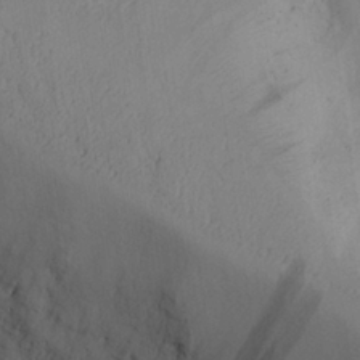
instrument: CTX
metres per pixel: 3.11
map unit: Aa
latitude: 26.3656
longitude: -132.5546
